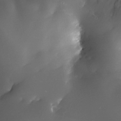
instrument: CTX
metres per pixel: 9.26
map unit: Nhe
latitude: -32.7275
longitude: -115.8772
